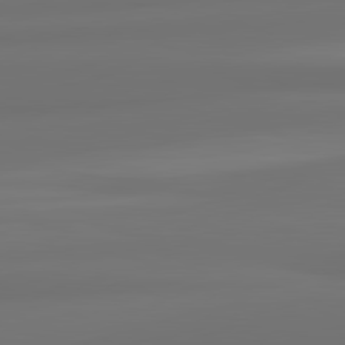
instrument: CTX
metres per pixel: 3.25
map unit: lApd
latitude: 82.1199
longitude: -172.7813
